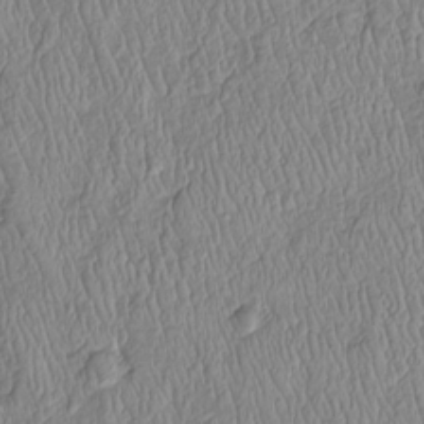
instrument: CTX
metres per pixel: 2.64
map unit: Htu
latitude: -5.7099
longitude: 155.6155
